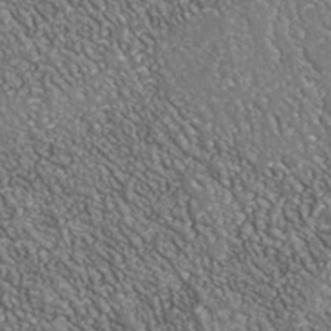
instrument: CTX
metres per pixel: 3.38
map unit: Nhu
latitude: -37.8800
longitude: -80.4034
